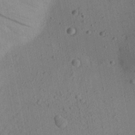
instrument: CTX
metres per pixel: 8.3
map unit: Aa
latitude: 22.5735
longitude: -142.9325
